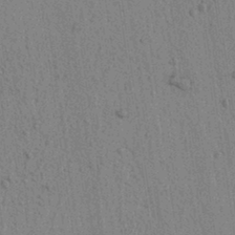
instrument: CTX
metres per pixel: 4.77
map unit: lAvf
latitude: 6.1578
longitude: 164.6141
